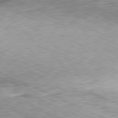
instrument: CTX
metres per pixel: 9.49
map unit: Hpe
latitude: -81.6911
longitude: 10.5763
